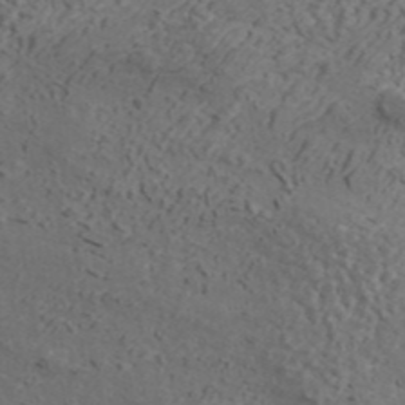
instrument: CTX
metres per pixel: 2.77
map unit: ANa
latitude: 43.1781
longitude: 35.4454
